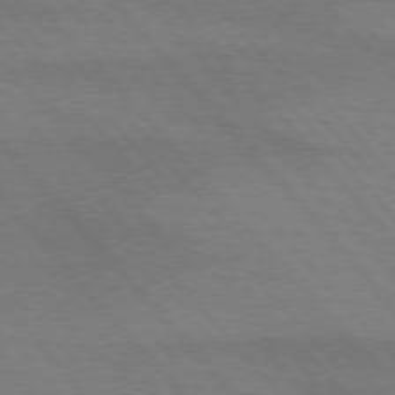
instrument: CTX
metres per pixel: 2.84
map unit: lApd
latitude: 75.4804
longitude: -81.3293
